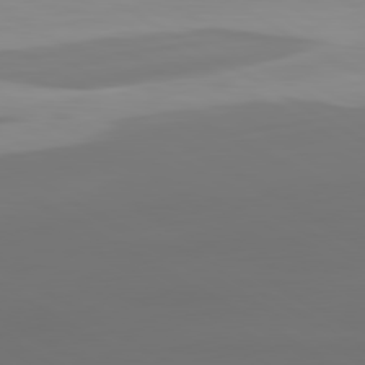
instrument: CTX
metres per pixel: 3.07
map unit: lApd
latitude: 80.2711
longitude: -91.7828
